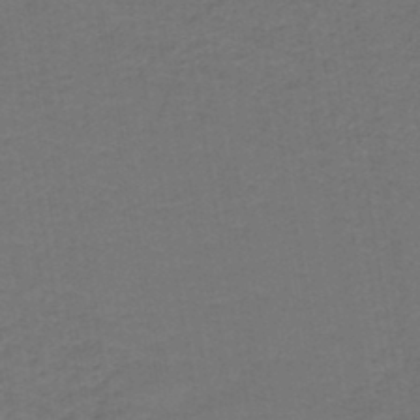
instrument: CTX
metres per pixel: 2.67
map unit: lHb
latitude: -43.1809
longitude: 53.4454
